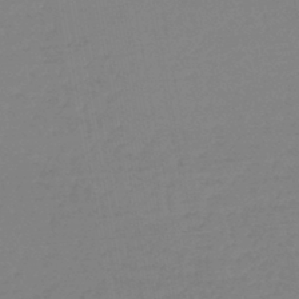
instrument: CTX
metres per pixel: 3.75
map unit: lHb
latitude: -44.8786
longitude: 63.0108
